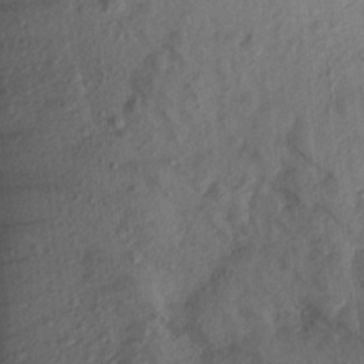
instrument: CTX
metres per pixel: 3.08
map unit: Aa
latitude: 16.5357
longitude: -146.3657
